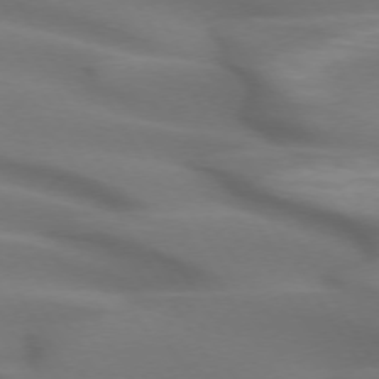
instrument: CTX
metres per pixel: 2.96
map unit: lApd
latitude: 72.8380
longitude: -52.5924
